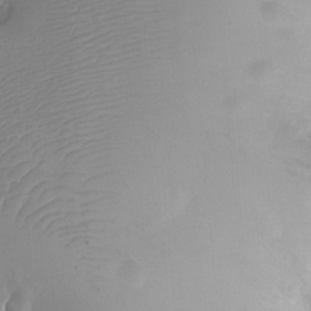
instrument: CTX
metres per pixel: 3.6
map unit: Ht
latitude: -3.3887
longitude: -28.9891
